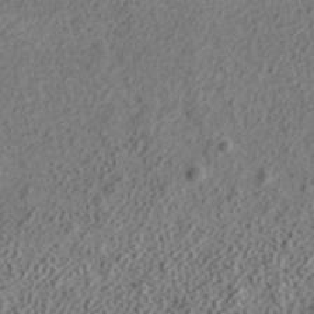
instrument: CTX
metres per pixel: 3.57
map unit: ANa
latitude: 38.2333
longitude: 20.4251
